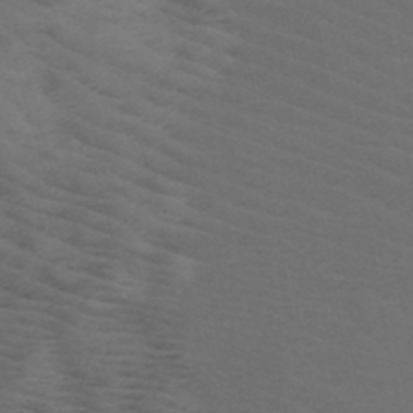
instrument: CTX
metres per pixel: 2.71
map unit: HNb
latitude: -49.7289
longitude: -46.3468
